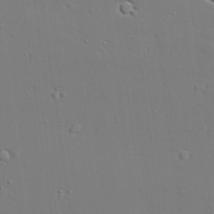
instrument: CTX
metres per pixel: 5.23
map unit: lAvf
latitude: 27.9717
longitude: -108.3467
